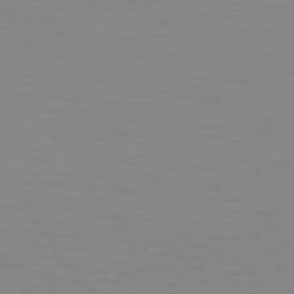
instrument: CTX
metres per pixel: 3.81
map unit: lApd
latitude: 74.2334
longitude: -78.8569
